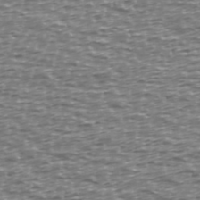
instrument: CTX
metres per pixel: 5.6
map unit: Ave
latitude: 40.1199
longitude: -112.8002
